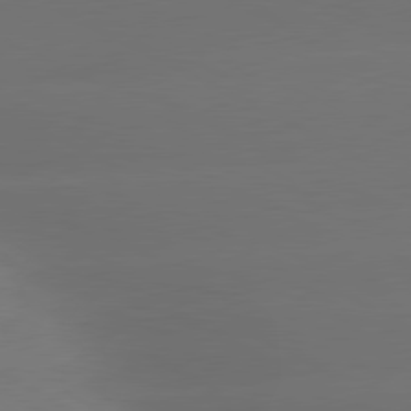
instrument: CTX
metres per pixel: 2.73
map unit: lApd
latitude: 80.4034
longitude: -145.9150
